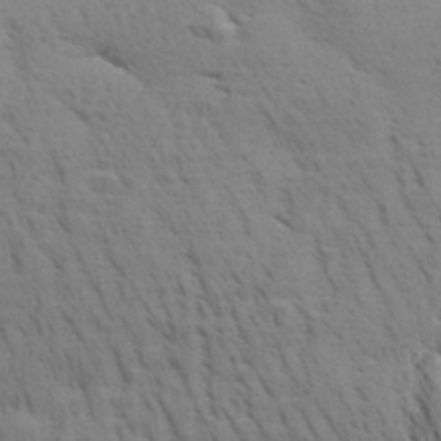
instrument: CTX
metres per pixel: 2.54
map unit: Aa
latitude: 30.1956
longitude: -139.4237
